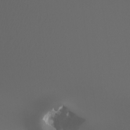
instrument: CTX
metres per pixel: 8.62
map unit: Htu
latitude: -5.1620
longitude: -75.6127
